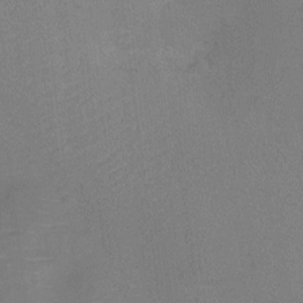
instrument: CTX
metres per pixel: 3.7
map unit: Ht
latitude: -12.1795
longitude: -24.1199
